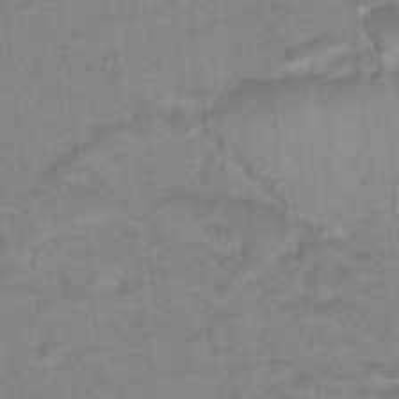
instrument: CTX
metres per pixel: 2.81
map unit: Hto
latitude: 17.8961
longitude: -35.1781
